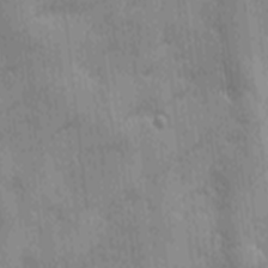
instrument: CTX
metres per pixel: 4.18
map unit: Ave
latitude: -9.9367
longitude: -123.0269
